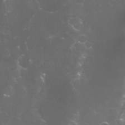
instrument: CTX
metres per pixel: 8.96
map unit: Nhu
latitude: 27.4238
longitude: -60.6490
